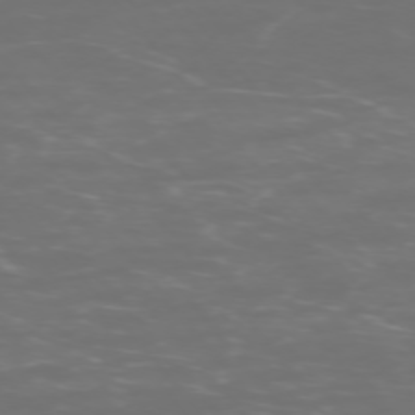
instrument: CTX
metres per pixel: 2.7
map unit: Ap
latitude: -75.0298
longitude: -77.0458
